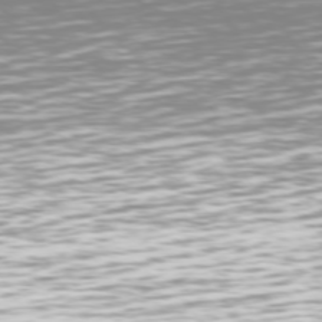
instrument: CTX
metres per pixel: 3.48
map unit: Hpe
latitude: 72.9325
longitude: -122.8569
